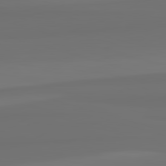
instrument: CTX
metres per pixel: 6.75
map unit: lApd
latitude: 82.8569
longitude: 160.5196
